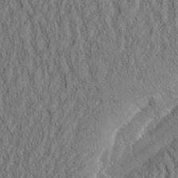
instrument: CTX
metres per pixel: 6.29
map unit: Aa
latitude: 31.1215
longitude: -142.6869
